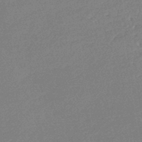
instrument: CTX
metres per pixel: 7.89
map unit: lHb
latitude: -43.2753
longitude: 79.5966
